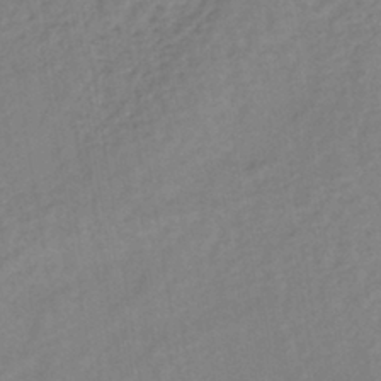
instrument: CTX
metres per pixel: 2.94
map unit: lHb
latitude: -40.1039
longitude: 72.7085
